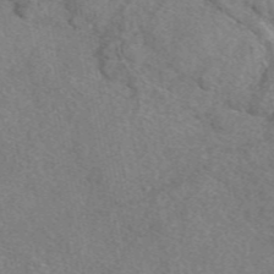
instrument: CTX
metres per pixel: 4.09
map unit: eAb
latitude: 48.7246
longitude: 110.4251
